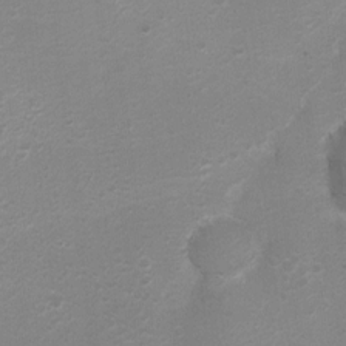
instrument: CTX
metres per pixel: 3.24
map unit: Ht
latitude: 1.9906
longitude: -25.8772
